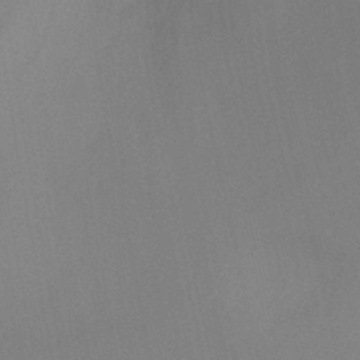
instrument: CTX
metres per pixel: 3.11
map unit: Ht
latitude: -5.8611
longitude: -26.4601
